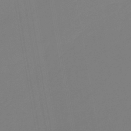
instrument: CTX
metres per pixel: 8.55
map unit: lHb
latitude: -44.6707
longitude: 73.7855
